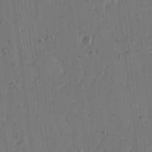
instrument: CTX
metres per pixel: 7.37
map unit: Ave
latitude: 14.3468
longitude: -106.4412
